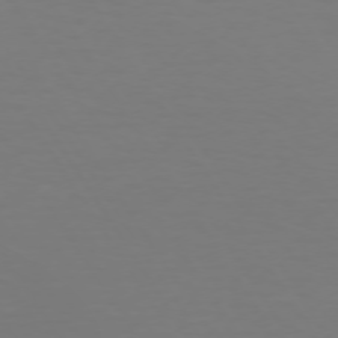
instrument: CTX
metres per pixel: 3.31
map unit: Hpe
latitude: 72.7058
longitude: -122.9325
